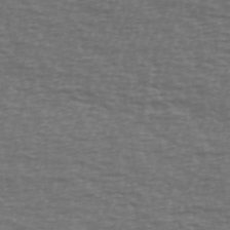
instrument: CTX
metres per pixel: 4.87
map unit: Ave
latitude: 39.2915
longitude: -113.2159
